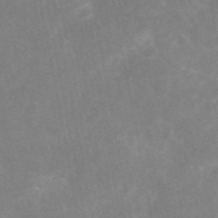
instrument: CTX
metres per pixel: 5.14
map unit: eAb
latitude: 46.1956
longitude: 124.4062
